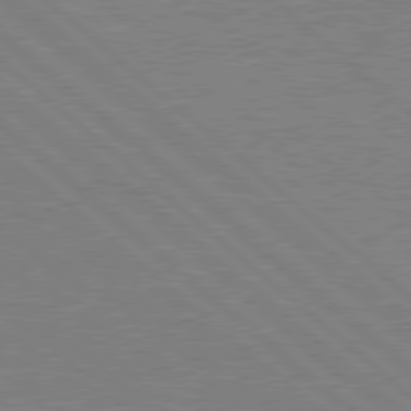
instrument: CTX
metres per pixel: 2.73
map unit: Hpe
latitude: 78.4412
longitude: -123.0647
